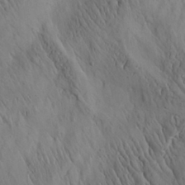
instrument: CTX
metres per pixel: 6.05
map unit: Aa
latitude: 26.6491
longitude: -142.2901
